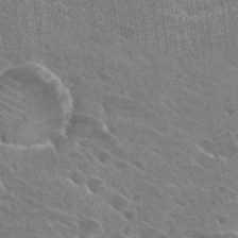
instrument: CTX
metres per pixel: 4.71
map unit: Hto
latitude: 26.7435
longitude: -41.1592
